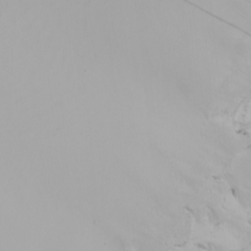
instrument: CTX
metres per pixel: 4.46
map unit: Nhu
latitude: -5.0297
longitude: -93.9150
